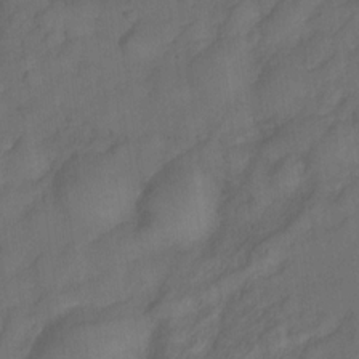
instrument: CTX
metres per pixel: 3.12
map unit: Nve
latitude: -26.2550
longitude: -148.1956
